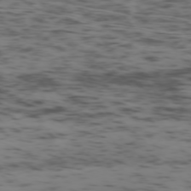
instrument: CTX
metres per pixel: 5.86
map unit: Ap
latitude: -75.3132
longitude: -79.6127
